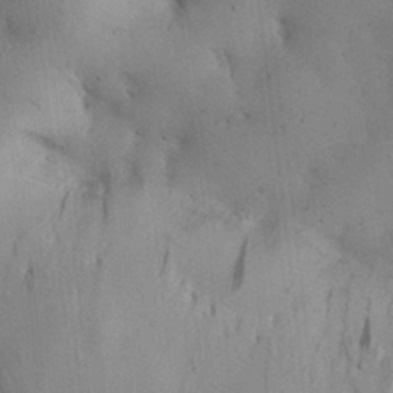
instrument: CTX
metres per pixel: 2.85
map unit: Nhu
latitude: 26.5735
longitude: -71.2726
